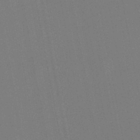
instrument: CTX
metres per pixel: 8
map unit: lHb
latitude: -47.0486
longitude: 71.7856
